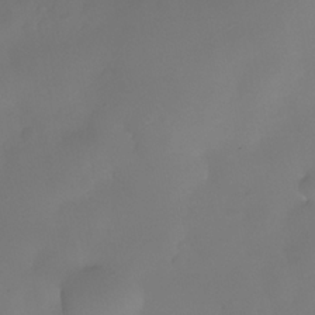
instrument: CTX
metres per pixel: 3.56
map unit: Nhe
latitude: -36.5573
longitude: -130.7625
